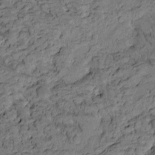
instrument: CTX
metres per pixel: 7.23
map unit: Htu
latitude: -3.5777
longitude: 173.4454
